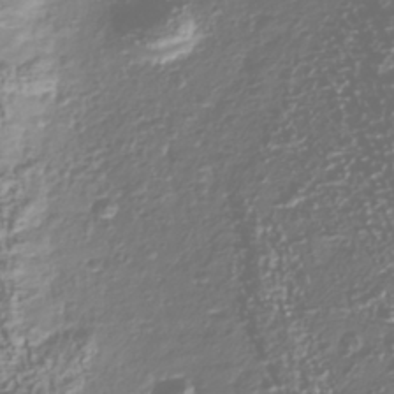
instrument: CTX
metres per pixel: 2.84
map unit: Nhu
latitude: -39.8611
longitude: -82.2144
